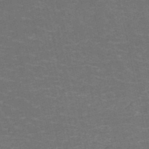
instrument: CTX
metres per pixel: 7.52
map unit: HNb
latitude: -50.8975
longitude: -48.3089
